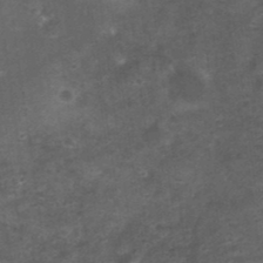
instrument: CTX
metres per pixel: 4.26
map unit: Nhu
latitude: 1.8394
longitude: -17.9150
